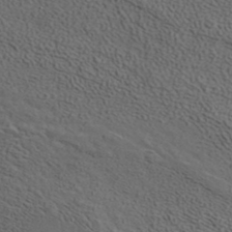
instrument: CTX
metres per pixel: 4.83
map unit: ANa
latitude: 37.5749
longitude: 17.1620
